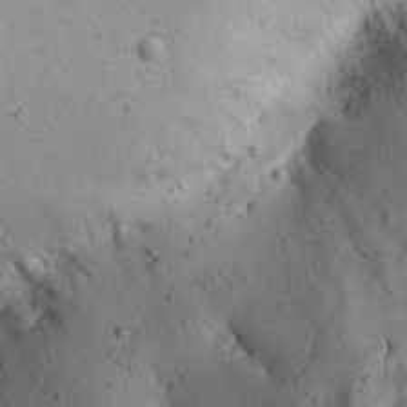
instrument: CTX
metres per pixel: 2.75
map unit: Aa
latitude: 15.6316
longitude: -142.3278
